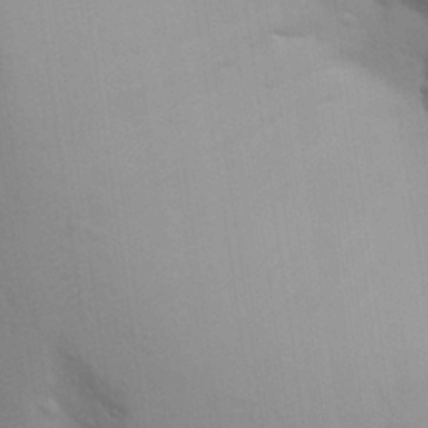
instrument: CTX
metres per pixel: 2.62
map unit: Aa
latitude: 28.9513
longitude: -147.1592
